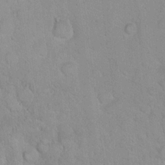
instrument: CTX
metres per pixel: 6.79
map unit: Hto
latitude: 16.0444
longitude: -40.6490
